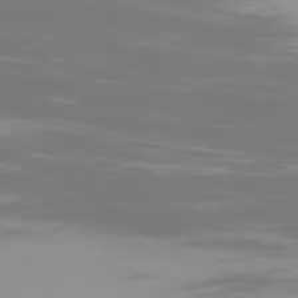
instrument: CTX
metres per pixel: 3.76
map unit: Ap
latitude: -77.3132
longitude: -73.7072
